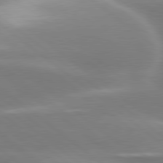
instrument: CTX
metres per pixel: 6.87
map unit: lApd
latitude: 79.7828
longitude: -117.7261
